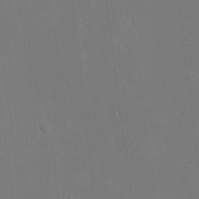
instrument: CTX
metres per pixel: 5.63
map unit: eHh
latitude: 19.7638
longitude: -69.3860
